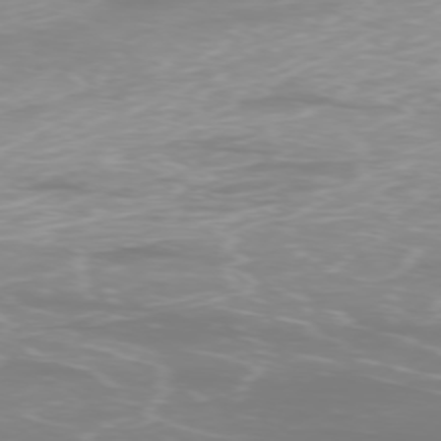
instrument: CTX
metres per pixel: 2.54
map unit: Ap
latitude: -77.1620
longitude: -80.6868
